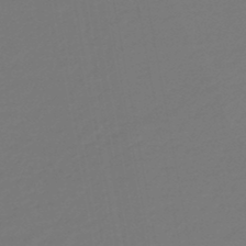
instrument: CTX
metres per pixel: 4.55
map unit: eHb
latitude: -47.1620
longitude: 88.6707
